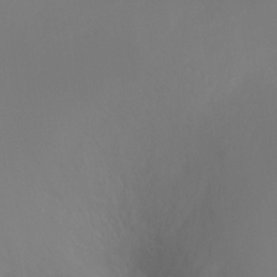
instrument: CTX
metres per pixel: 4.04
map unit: Ht
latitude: -10.0661
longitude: -45.9528
